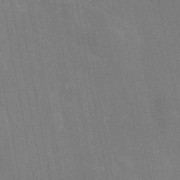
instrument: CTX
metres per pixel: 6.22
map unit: eAb
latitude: 46.0444
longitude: 122.0850
